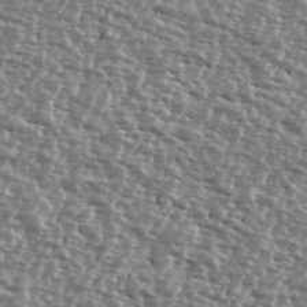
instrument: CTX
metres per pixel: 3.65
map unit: Ave
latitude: 39.3671
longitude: -112.2144
